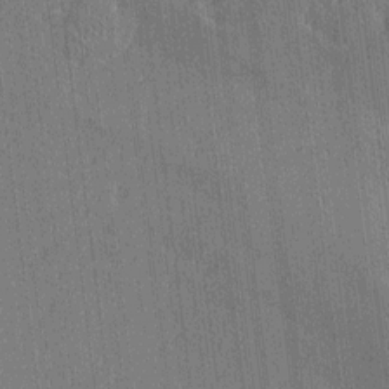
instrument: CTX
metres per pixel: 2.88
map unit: Htu
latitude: -7.4076
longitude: 176.4818
